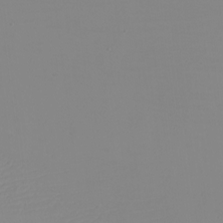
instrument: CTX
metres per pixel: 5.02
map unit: eHh
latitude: -5.8989
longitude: -82.8191
